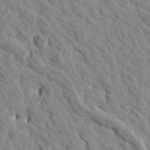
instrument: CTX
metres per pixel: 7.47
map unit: Htu
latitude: 1.8961
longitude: 178.9919
